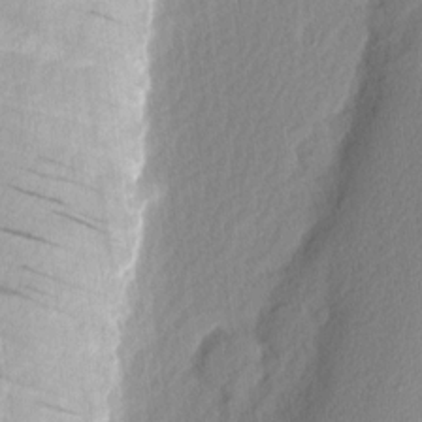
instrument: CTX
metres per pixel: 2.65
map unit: Nhu
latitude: 2.5168
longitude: -76.7435
